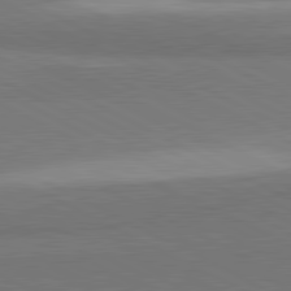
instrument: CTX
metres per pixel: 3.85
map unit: lApd
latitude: 81.4237
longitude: 158.1038
